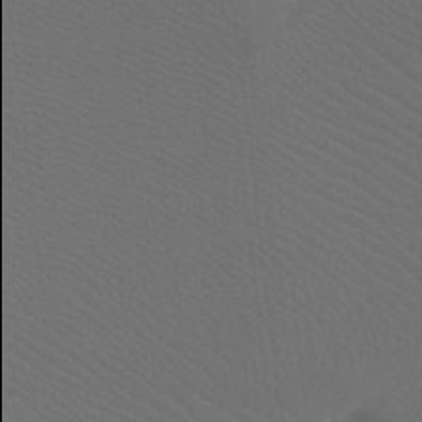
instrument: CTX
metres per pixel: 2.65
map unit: Htu
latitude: -12.9920
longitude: -45.9906
